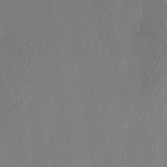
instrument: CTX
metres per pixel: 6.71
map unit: HNhu
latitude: 7.8205
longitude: -3.6883
